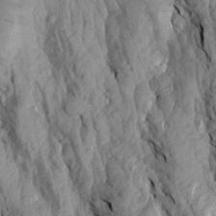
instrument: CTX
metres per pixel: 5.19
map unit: Aa
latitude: 18.5923
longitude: -145.6505
